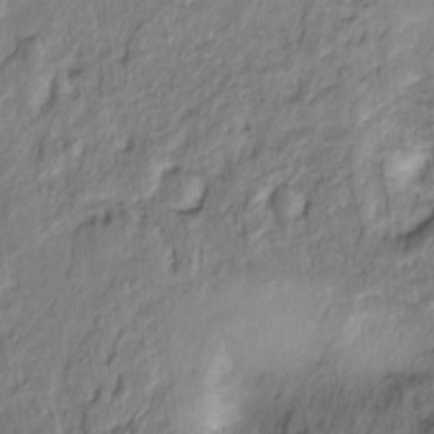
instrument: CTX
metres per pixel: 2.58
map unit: Ht
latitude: -15.7478
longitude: -41.9150
